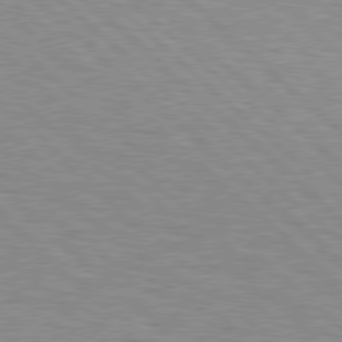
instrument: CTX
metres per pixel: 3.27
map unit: Hpe
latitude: 78.2334
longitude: -158.9325
